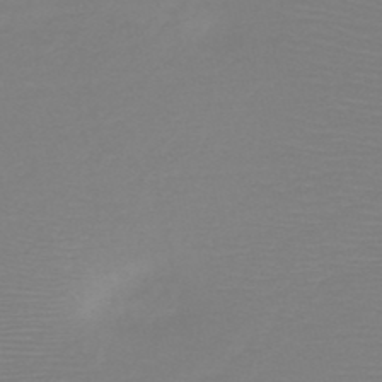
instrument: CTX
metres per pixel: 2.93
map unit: HNb
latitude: -48.8408
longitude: -43.0459
